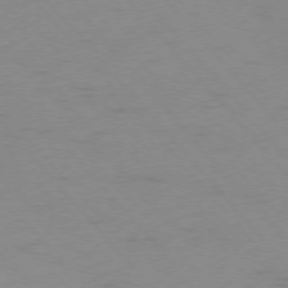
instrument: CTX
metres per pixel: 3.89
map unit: Ap
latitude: -76.2739
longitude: -70.2900
